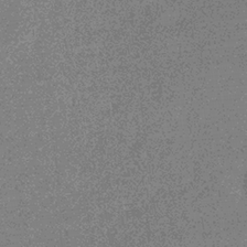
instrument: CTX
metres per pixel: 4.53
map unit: eHb
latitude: -32.3684
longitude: 75.1620
